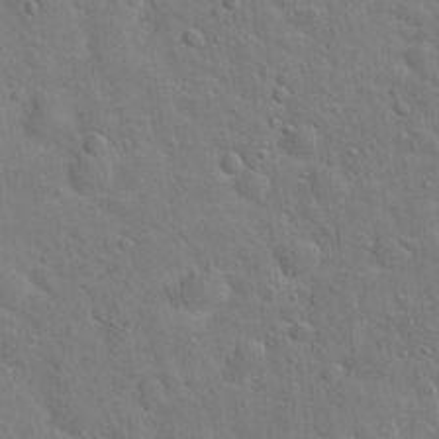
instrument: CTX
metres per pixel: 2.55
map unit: Hto
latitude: 20.7435
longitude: -49.4993
